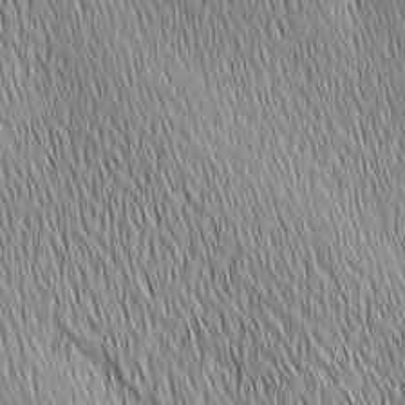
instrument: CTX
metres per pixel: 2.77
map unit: Ave
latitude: 2.5734
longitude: -114.2333
